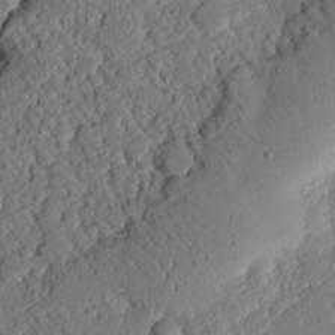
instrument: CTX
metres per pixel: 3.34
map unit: eHh
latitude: 25.7449
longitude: -80.7246
